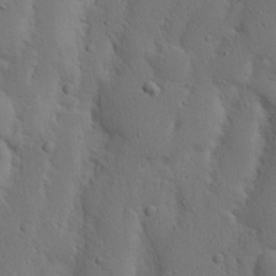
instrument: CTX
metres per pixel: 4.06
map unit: Nhu
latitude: 19.6505
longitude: -75.6127
